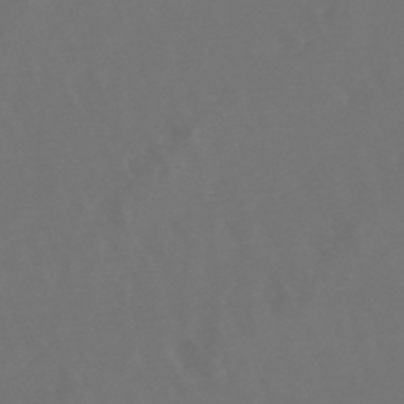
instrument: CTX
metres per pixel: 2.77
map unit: lHb
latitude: -47.9367
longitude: 72.7463
